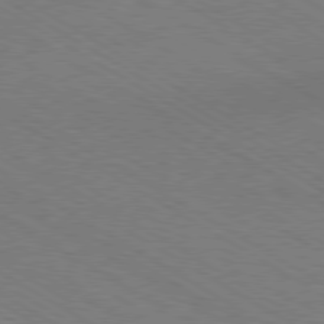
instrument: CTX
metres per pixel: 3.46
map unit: Hpe
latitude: -80.5952
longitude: 16.3307
